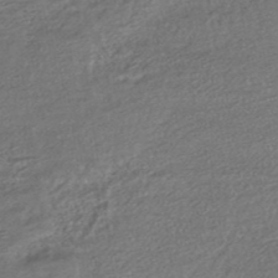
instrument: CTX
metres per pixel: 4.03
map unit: HNhu
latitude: -45.5966
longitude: 104.6329
